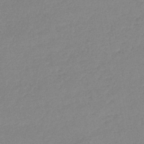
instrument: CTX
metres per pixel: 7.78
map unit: lHb
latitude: -41.8611
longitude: 73.3132
